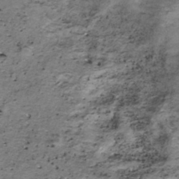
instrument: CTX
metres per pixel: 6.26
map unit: ANa
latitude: -40.5763
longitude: 103.4077
